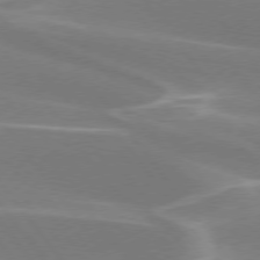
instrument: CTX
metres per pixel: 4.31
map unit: lApd
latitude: 75.5371
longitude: -62.2712
